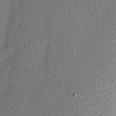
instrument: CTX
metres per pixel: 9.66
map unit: eHh
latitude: 3.9528
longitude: -76.6679
